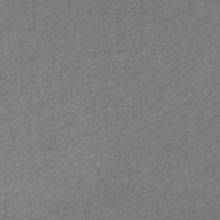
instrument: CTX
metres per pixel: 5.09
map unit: lHb
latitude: -45.5966
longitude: 57.4076
